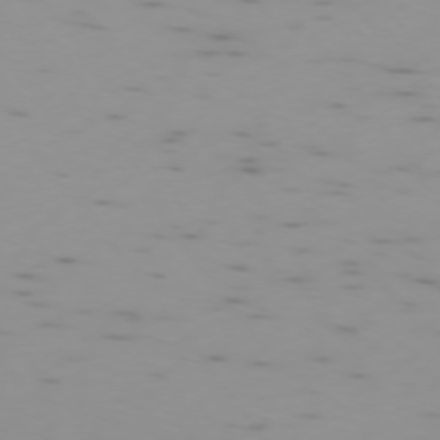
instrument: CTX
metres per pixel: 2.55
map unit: Ap
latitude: -75.7289
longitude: -67.7260
